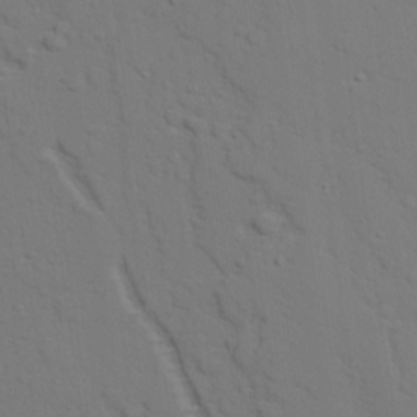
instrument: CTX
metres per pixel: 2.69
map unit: lAvf
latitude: 27.4427
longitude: -109.3103
